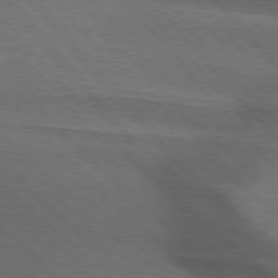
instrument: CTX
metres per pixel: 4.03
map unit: lApd
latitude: 75.7639
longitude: -84.1767
